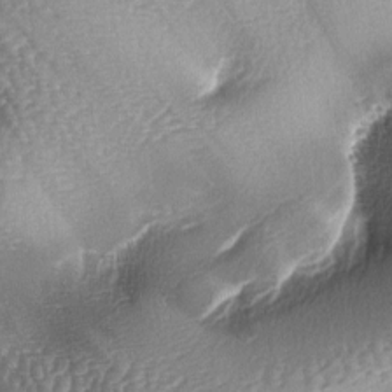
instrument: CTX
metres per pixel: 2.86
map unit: lAa
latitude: -6.2739
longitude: -127.3104
